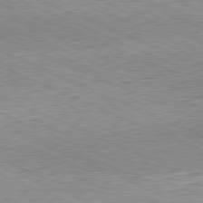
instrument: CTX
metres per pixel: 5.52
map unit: Hpe
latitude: -81.6344
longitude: 11.8422
